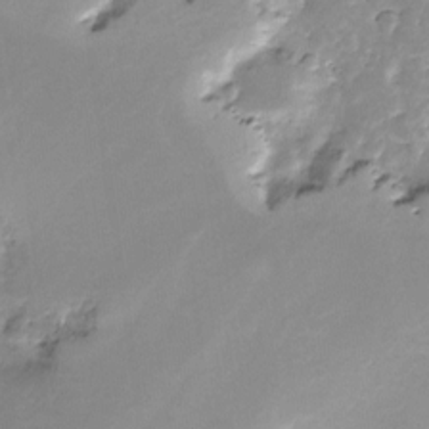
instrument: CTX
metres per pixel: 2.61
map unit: Nve
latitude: -24.3495
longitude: -109.3859
